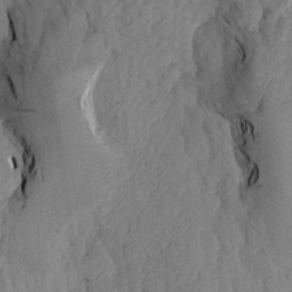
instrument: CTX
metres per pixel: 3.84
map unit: Aa
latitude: 18.5545
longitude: -145.9528
